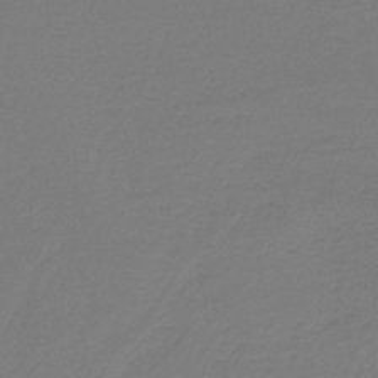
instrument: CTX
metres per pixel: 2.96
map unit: HNb
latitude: -37.7477
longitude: 55.4077
